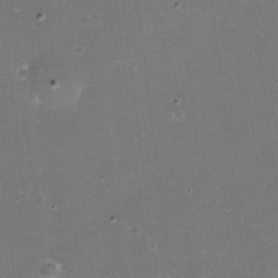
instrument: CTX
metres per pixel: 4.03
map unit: eHh
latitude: -11.7856
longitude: -61.8394
